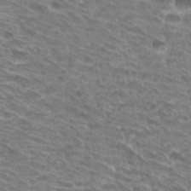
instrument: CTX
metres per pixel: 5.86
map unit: Hto
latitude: 31.7450
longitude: -42.1011
